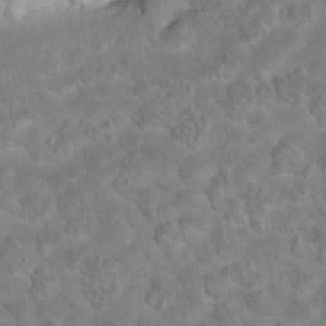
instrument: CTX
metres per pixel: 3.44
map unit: Hto
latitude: 8.4790
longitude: -30.1389
